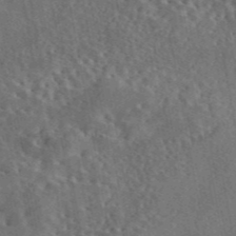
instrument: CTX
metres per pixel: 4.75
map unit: eAb
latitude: 43.7828
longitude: 115.8422
